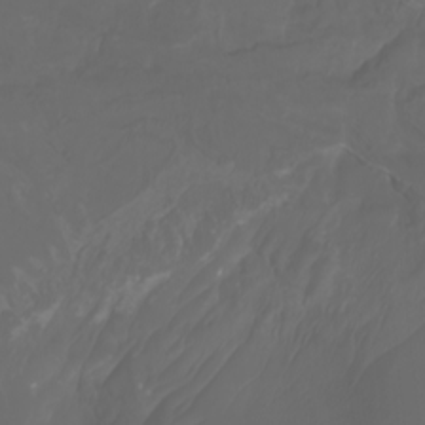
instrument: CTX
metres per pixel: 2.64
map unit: Nhu
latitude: -7.5588
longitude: -83.0458
